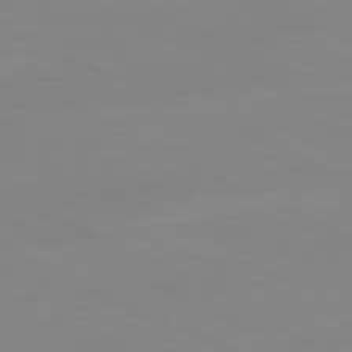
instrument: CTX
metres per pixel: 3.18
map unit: Ap
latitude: -81.3699
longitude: -93.5749
